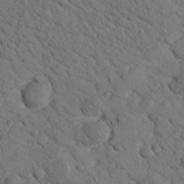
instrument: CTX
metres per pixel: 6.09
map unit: lHvf
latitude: 13.9150
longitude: 178.6707
